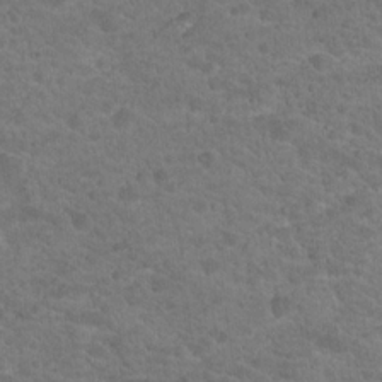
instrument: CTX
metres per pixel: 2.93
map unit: Hto
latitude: 18.7246
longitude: -34.4601
